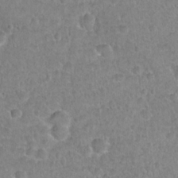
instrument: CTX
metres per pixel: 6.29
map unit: Hto
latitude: 21.4616
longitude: -48.1767
